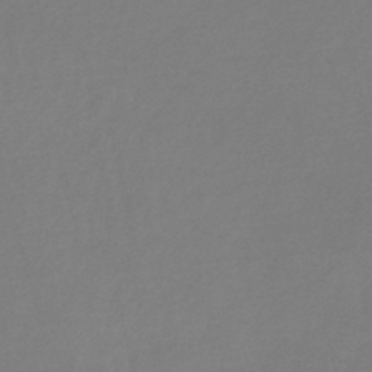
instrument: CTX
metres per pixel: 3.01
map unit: lHb
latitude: -45.0486
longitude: 76.6896
